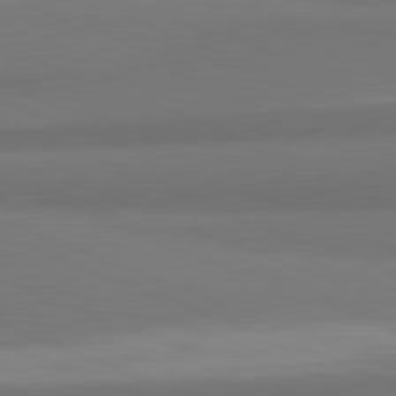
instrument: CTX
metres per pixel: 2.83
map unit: lApd
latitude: 82.0255
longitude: 176.6141
